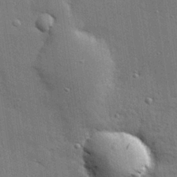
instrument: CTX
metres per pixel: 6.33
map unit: Hve
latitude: 28.3656
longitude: -91.0270
